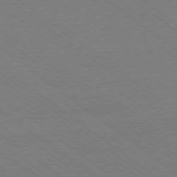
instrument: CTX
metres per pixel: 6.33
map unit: Ap
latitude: -79.1809
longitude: -83.5560
